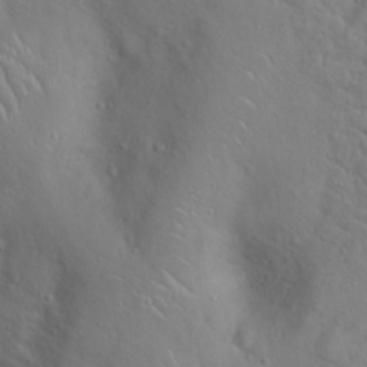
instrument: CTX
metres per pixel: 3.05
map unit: Hto
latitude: 17.4804
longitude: -53.0459
